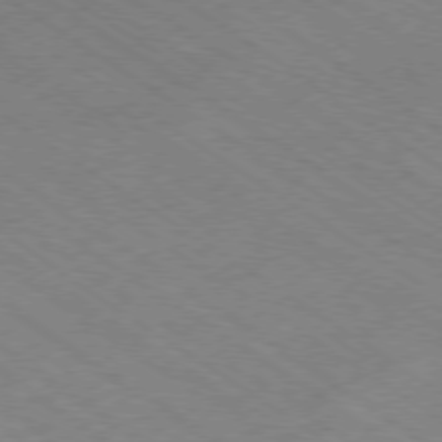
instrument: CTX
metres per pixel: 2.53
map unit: Hpe
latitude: -78.3306
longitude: -21.7639
